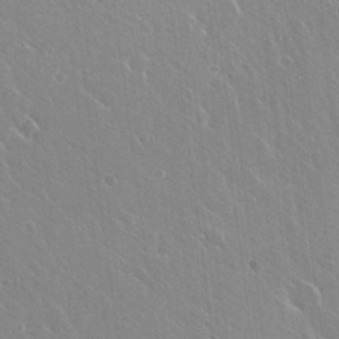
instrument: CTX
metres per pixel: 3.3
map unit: Hto
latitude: 22.7813
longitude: -30.7625
